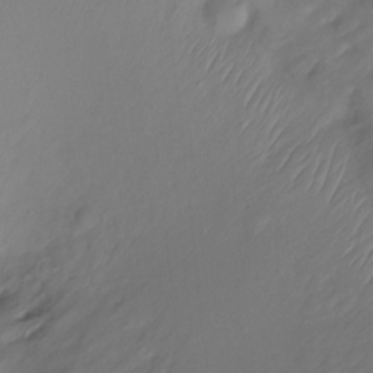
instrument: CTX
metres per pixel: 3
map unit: Ht
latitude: -15.6533
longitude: -44.4412
